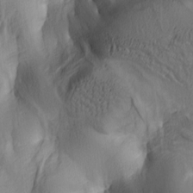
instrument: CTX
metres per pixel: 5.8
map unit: lAa
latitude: 5.0458
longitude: -113.8583
